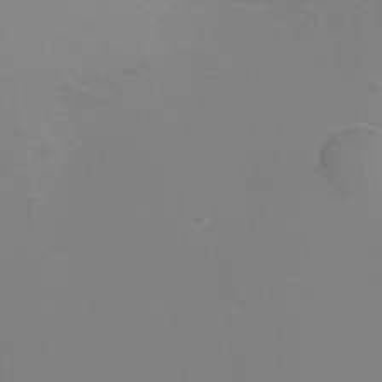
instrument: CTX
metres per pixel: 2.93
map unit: Ht
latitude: -6.7841
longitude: -27.9528
